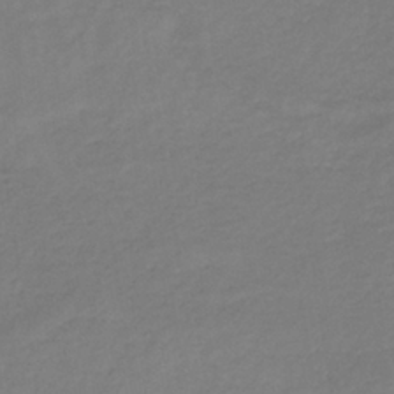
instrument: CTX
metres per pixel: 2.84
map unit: lHb
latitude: -38.2929
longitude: 70.6708
